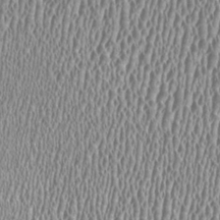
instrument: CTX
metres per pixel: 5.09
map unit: HNhu
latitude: -0.2551
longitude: 0.7464
